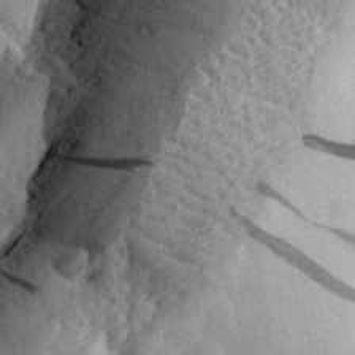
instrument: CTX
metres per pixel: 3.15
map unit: eHh
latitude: 32.2334
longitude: -80.1011
